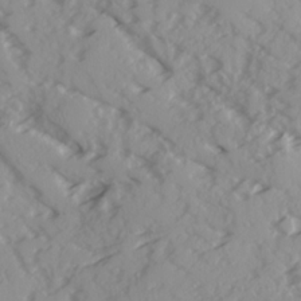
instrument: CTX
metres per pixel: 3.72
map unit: Ave
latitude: 16.3845
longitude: -129.5182
